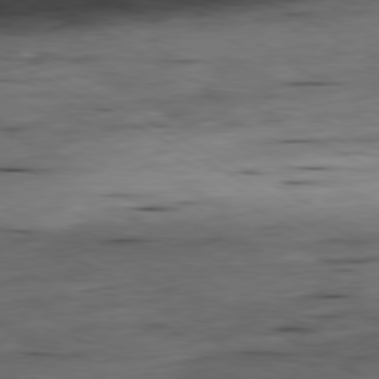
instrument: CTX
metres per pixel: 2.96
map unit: Ap
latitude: -80.9353
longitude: -83.8205
